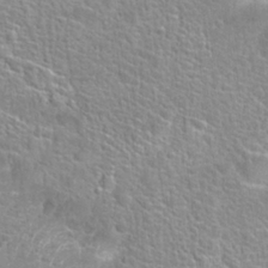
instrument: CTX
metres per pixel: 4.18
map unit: Hto
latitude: 24.7813
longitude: -48.5357
